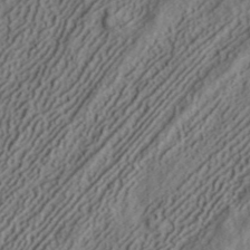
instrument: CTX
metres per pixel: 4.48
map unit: ANa
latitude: 39.9528
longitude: 34.3117
